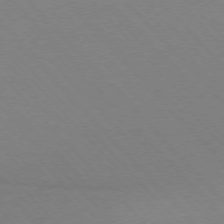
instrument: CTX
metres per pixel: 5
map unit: Ap
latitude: -76.6896
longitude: -86.2522
